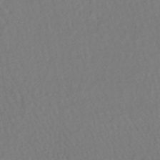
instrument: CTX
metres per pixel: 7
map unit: HNhu
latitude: -47.6722
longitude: 103.6722
